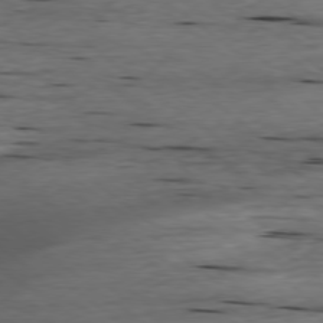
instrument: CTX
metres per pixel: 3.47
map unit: Ap
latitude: -78.9730
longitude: -90.7435
